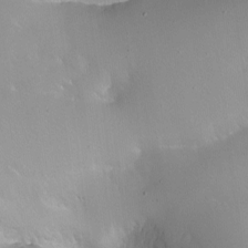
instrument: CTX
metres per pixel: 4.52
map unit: Aa
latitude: -7.2943
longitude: -78.1200
